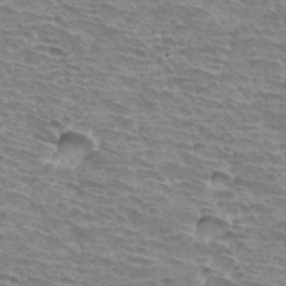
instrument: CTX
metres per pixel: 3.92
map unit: Hto
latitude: 34.3278
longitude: -43.5749
